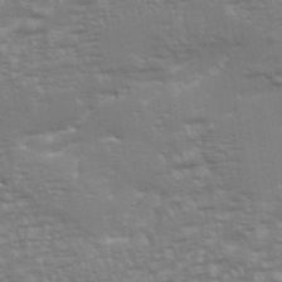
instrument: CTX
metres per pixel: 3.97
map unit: eHh
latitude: 36.0255
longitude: -133.4615
